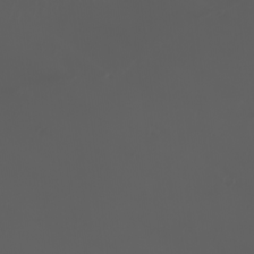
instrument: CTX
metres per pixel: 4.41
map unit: eHh
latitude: -2.9541
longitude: 19.8044
